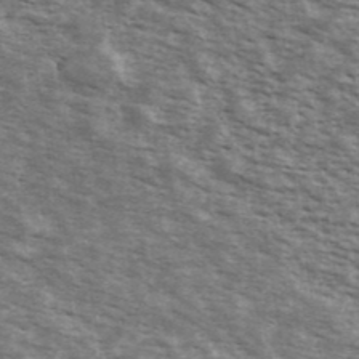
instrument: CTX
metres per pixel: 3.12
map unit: Ave
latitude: 40.2900
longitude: -109.7260
